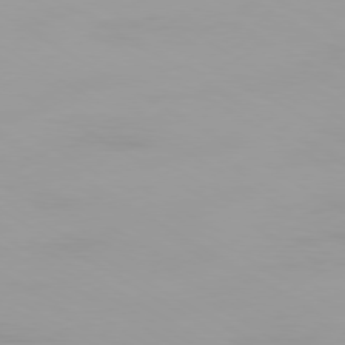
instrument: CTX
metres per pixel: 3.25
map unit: Ap
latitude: -79.7855
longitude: -92.6301
